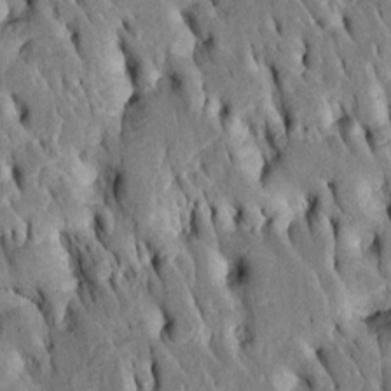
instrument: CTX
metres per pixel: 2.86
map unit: Htu
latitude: -4.1416
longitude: 150.6707
